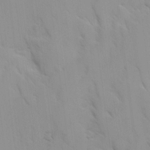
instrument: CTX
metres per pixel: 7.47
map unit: Ave
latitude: 9.1214
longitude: -103.4804
